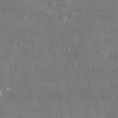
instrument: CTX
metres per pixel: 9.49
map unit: lHvf
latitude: 31.0270
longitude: -90.1578
